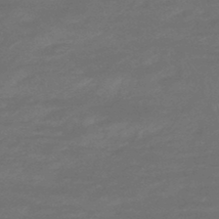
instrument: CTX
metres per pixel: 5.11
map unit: HNhu
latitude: -46.9352
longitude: 90.4818
